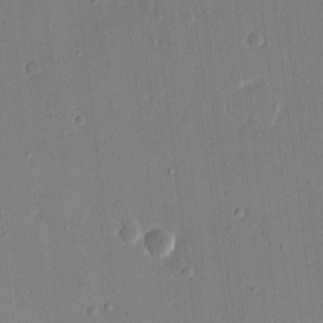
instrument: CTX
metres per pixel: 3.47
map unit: eHh
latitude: 14.1011
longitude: -69.3671
